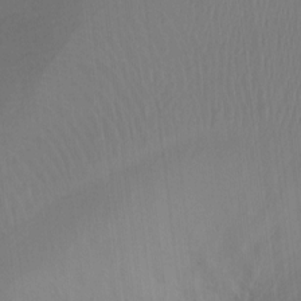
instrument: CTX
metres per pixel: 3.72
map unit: Ht
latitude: -12.1984
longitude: -46.3657
